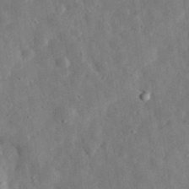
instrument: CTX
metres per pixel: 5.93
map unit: eHh
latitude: 33.0836
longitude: -75.8961
